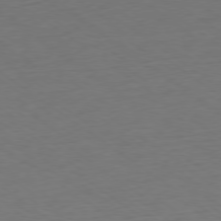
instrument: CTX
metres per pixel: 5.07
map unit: Ap
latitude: -78.8786
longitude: -94.9892
